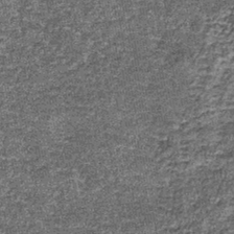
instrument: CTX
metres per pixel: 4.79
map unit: lHb
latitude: -39.5399
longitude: 65.1242
